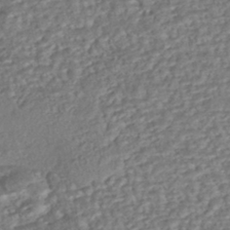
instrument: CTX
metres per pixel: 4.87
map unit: eHh
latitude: -43.2375
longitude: 122.5763
